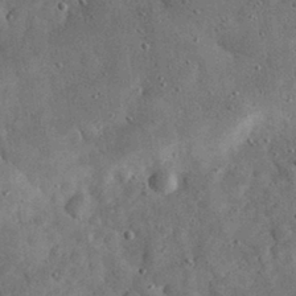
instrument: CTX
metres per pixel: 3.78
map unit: eHh
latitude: 30.8758
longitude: -69.3104
